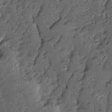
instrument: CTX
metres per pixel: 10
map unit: Ave
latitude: 13.6694
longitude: -134.7624
